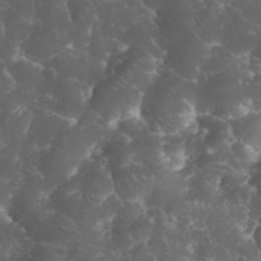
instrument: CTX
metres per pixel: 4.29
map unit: eHh
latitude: 34.7813
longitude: -64.6679
